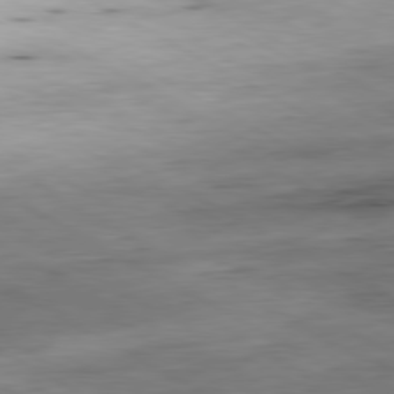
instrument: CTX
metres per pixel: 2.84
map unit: Ap
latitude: -80.5763
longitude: -83.6693
